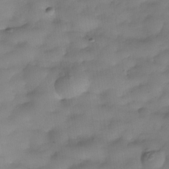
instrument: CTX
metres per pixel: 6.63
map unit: Nhe
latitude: -37.8989
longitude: -117.3104
